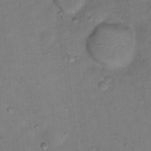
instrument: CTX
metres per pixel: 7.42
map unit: Nhu
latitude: 14.2334
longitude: -36.7624
